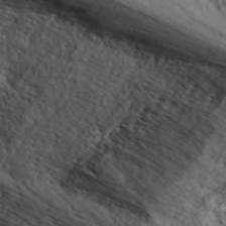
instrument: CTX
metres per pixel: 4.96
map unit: ANa
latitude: 41.0269
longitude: 17.6155
